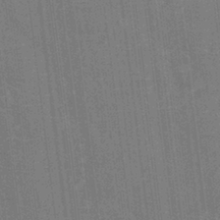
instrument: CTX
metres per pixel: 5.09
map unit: Hto
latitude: 14.9136
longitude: -39.4426
